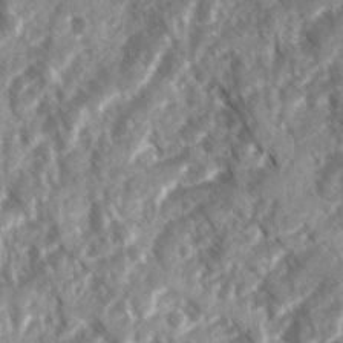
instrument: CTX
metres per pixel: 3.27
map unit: Ave
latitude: 17.0647
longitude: -131.5183
